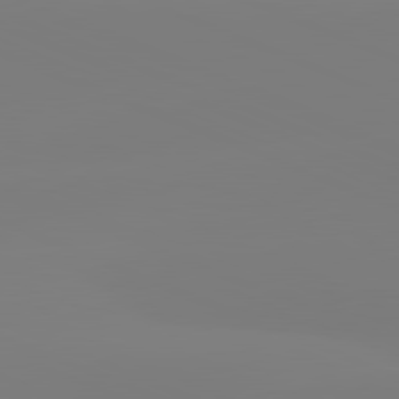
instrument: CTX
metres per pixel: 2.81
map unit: lApd
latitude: 81.9150
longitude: -158.8947
